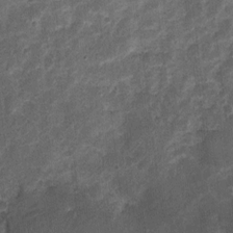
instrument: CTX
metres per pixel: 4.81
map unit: Nhu
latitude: 3.3481
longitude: -16.6112
